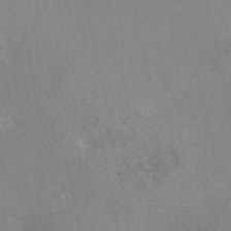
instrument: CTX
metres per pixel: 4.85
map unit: eAb
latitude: 46.9325
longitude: 114.0472
